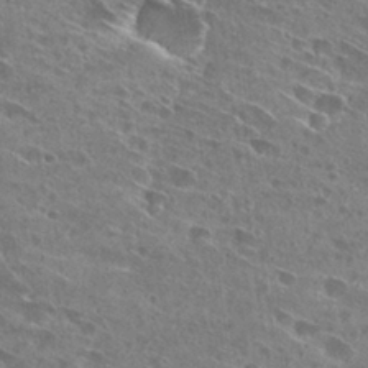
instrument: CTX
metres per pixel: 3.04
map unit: Hto
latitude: 28.3278
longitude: -44.6868
